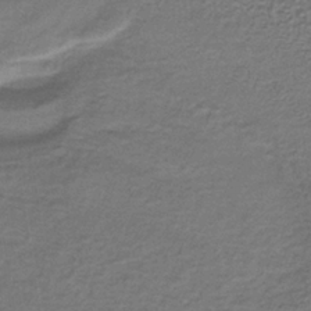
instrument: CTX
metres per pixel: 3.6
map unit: lHb
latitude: -37.6910
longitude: 61.1620
